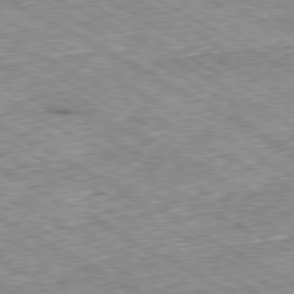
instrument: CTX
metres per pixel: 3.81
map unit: Ap
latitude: -80.6141
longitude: -48.6113
